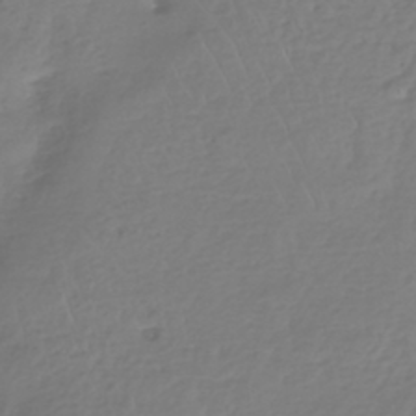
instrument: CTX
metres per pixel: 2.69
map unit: HNhu
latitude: -43.4076
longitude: 102.3684
